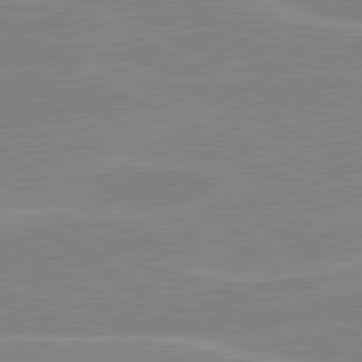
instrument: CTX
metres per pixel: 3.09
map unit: lApd
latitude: 80.6301
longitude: 123.3132
